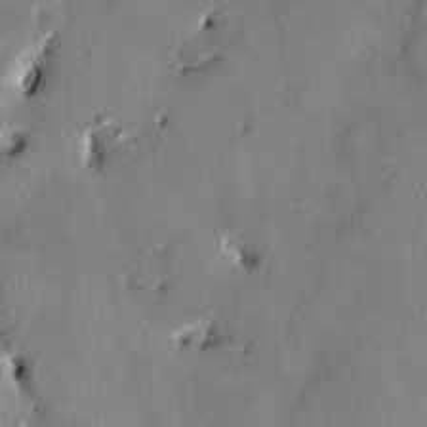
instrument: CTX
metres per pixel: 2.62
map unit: HNhu
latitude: 3.0647
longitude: -4.7813
